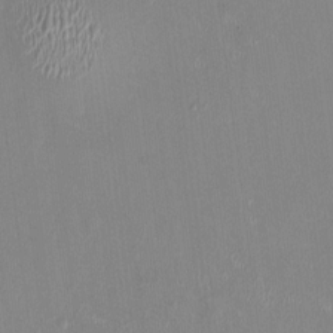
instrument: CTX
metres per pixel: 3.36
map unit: HNhu
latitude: 0.3467
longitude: -5.0080
